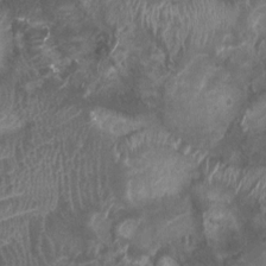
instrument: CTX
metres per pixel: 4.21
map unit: Ht
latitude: 3.1970
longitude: -19.6127
